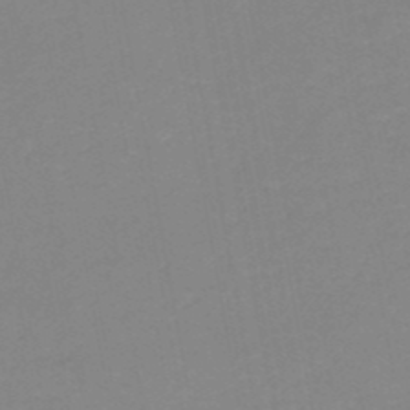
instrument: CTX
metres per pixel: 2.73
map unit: HNb
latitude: -50.8408
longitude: -51.3670
